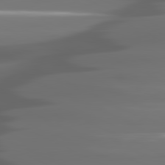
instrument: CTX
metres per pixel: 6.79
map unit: lApd
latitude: 81.0458
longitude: -141.2348
